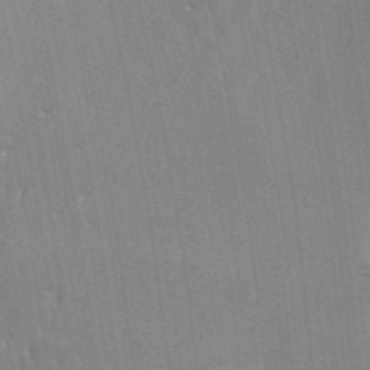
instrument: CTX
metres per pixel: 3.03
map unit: Aa
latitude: 19.9906
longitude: -143.1970
